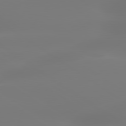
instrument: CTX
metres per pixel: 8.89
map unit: lApd
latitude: 79.7639
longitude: -136.5924
